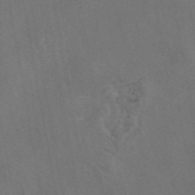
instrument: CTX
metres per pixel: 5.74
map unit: eAb
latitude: 47.3860
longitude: 109.0108
